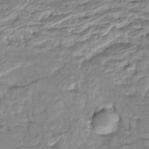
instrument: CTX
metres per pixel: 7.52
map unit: Htu
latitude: -5.4265
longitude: 154.2928
